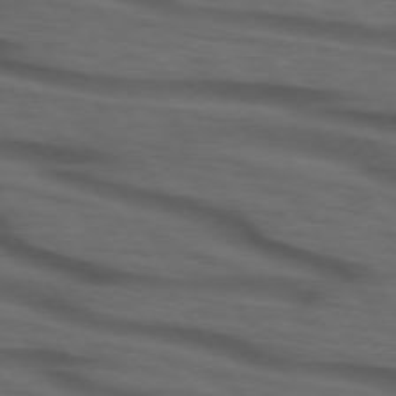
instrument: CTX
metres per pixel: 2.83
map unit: lApd
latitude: 73.9151
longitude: -74.7246
